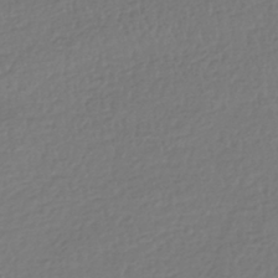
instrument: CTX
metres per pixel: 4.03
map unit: HNhu
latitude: -42.5762
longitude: 97.8423
